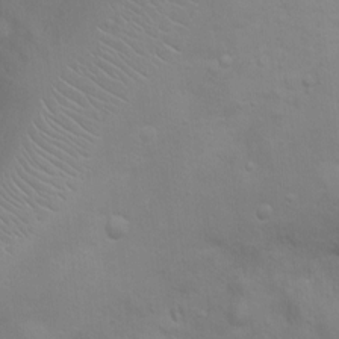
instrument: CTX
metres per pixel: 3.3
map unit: Nhu
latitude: 3.1592
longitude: -24.4978
